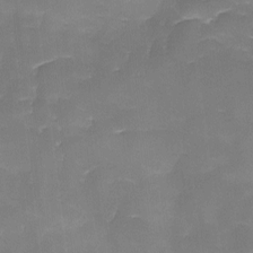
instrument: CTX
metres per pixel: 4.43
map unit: Ave
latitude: -9.1431
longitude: -122.7246
